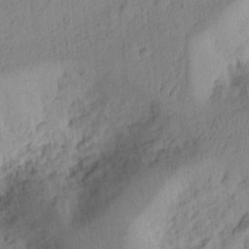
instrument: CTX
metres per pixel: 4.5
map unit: Ht
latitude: 9.1970
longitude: -75.0647
